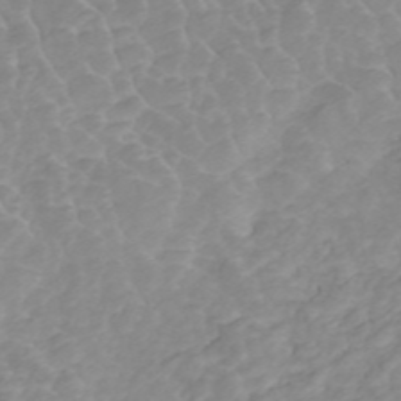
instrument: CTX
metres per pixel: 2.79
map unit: ANa
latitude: 45.3104
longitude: 22.9731
